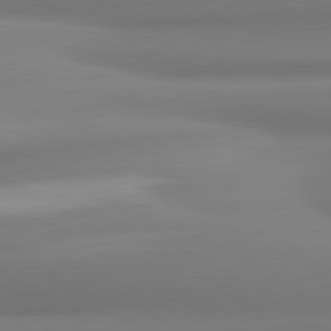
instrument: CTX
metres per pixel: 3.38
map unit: lApd
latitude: 80.3278
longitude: 175.6532
